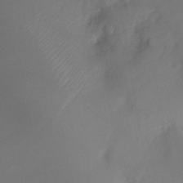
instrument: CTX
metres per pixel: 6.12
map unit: Nhu
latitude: -24.1417
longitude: -73.1404
